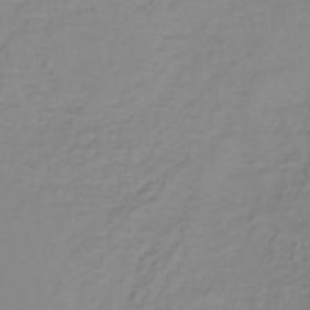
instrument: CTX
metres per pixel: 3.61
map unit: lHb
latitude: -37.1998
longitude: 61.5966
